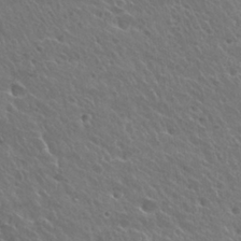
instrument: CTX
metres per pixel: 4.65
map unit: Hto
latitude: 27.4615
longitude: -39.3104
